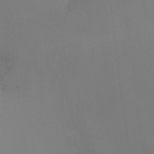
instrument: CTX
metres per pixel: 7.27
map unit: Ht
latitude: -9.1053
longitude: -45.7827
